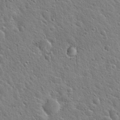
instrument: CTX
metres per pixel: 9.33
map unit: Hto
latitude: 22.2522
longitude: -50.9891
